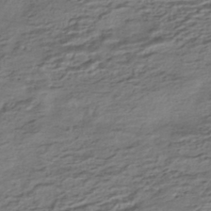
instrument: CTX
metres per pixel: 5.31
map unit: HNhu
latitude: -42.5762
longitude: 104.0661
